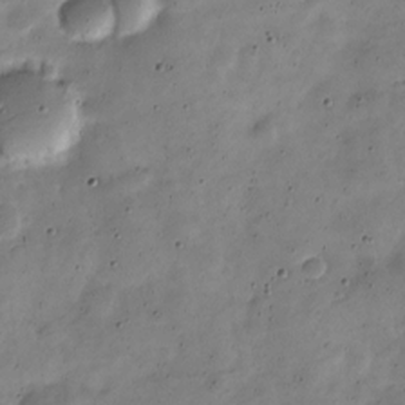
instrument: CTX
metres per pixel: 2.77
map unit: Nve
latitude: -24.0283
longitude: 105.5966
